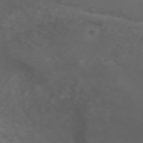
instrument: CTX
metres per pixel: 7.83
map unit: ANa
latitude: 42.3467
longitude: 34.2739
